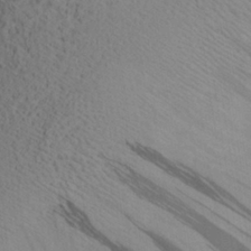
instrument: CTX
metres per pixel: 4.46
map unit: Aa
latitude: 28.5546
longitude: -131.8395
